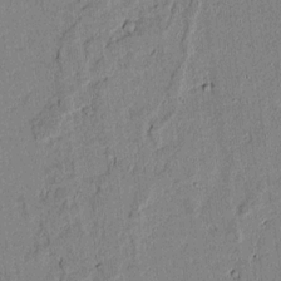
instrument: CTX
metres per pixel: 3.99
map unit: lAvf
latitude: 6.2711
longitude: 168.8408
